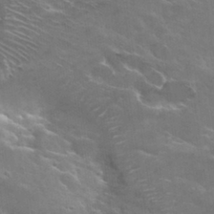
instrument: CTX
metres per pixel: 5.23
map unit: Hto
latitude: 29.9150
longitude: -43.3293
